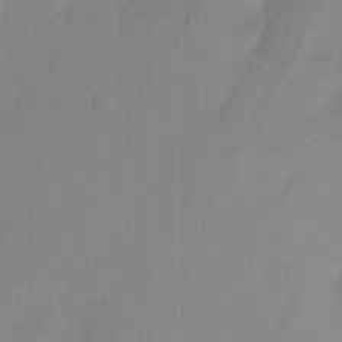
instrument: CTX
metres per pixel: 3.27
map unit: Nhu
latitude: -13.8800
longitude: -57.1592
